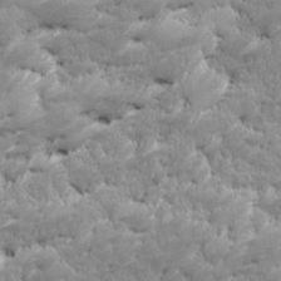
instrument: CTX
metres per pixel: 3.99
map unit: Ave
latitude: 16.9136
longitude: -135.5749
